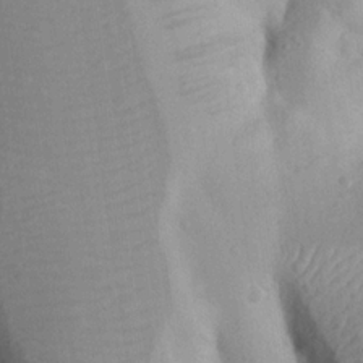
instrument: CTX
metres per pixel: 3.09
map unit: Nhu
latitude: 20.6869
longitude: -73.9528
